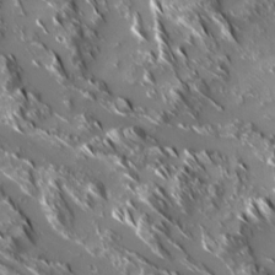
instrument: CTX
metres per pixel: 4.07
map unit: Ave
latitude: 16.8758
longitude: -130.2523
